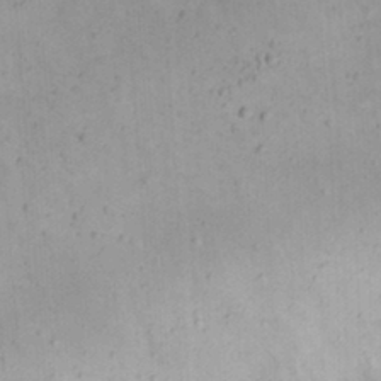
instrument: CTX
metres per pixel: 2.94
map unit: Nhu
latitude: 21.9150
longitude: -70.6490
